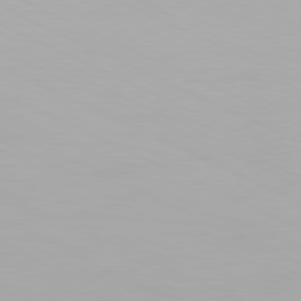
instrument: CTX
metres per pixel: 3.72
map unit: Hpe
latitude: -81.5966
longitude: 18.9920
